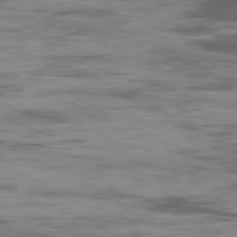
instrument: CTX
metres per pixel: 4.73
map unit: Ap
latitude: -80.0283
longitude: -73.3671
